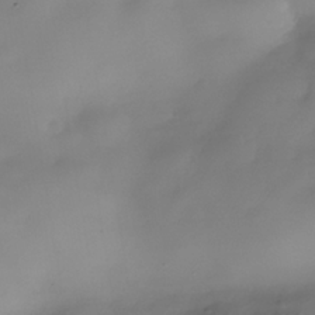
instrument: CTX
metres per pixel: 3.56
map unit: Nhe
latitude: -37.8800
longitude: -118.3656
